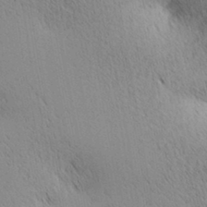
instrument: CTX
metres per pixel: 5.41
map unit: lAa
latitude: 10.5546
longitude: -107.8394
